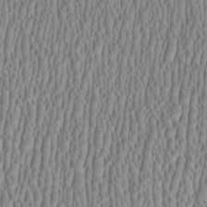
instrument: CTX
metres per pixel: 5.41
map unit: HNhu
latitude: 0.4790
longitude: -0.2333
